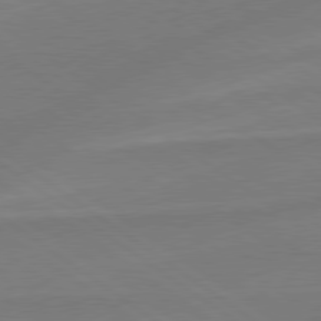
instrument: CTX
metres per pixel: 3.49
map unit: lApd
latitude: 78.9892
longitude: -142.4790
